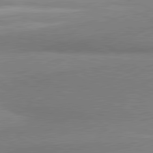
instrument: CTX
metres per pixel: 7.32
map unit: lApd
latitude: 80.8947
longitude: 165.8801
